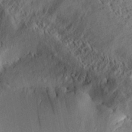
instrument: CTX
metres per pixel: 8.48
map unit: Aa
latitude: 28.4412
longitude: -134.8569
